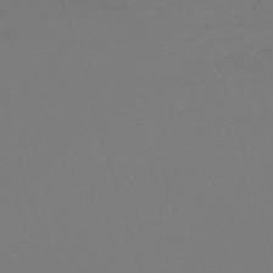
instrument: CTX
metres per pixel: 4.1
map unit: eHh
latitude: -61.8611
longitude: 51.6722
